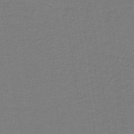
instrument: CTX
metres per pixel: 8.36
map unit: lHb
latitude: -42.2361
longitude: 53.2376
